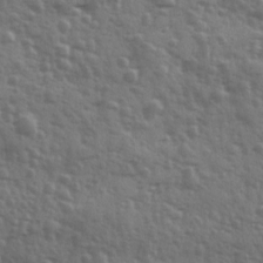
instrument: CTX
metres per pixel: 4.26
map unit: Ave
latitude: 12.0255
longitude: -103.4804
